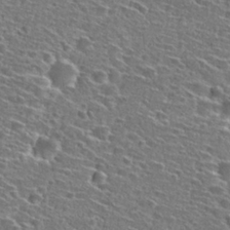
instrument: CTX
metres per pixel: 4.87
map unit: Hto
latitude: 27.3860
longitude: -47.1592
